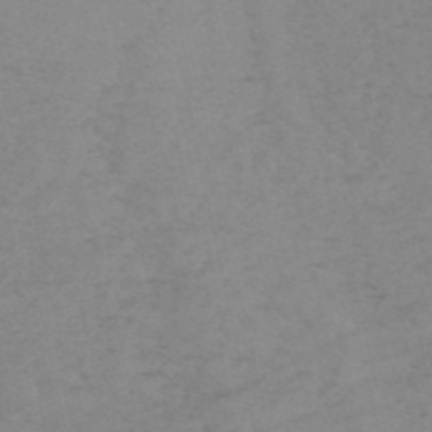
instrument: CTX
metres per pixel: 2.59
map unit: HNb
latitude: -54.5385
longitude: -42.2901
